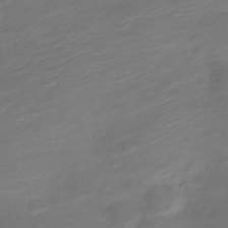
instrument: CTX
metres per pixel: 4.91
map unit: Nve
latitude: -21.1809
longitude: 105.6155
